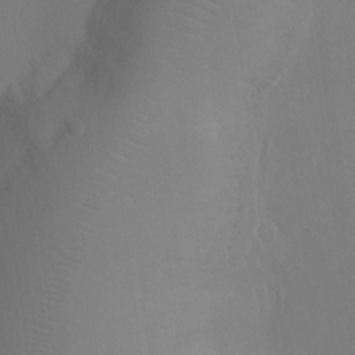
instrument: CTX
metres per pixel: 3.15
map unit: Ht
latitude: -16.4818
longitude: -41.2536
